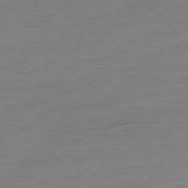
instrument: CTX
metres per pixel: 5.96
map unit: Ap
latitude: -77.1620
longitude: -95.9906
